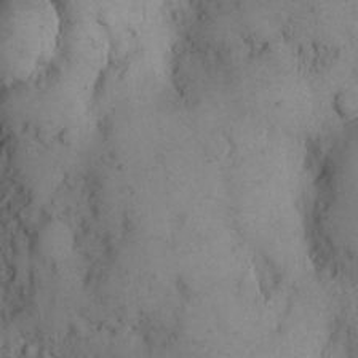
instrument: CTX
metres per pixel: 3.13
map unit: eHh
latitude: 15.1404
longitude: -67.4237
